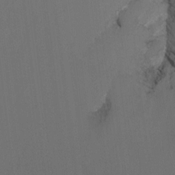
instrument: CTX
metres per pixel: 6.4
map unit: Nhu
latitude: -7.2376
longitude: -80.2333
